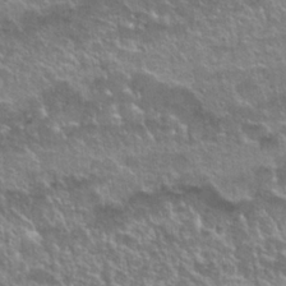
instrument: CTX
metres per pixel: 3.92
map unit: Nhu
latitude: 25.3103
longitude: -50.9324
